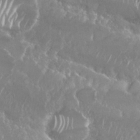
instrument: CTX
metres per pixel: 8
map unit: Nhu
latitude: 25.5560
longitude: -60.4412
